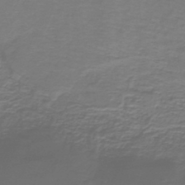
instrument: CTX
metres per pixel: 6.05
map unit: lHb
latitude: -42.9352
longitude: 57.3321
